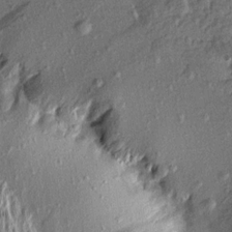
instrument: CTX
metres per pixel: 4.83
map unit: Aa
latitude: 14.1200
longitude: -144.6679
